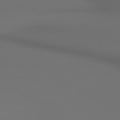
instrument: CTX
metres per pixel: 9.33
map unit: lApd
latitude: 80.4790
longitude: 155.2376
